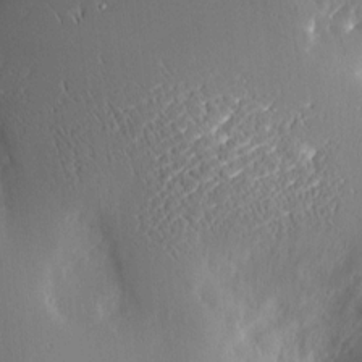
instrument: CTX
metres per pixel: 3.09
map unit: Nve
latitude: -7.5021
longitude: 173.1998
